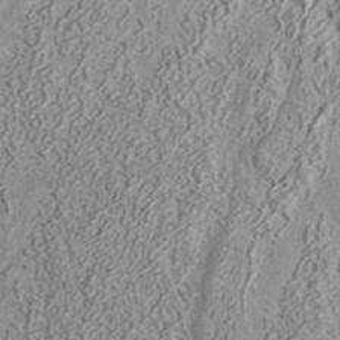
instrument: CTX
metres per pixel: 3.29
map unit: ANa
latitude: 37.5371
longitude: 18.1039
